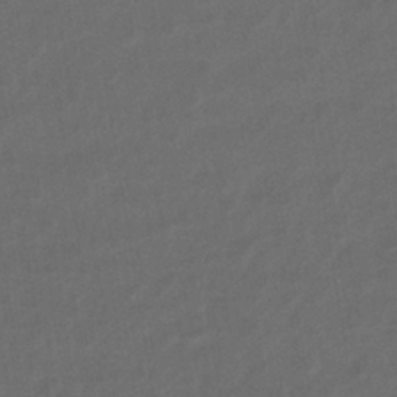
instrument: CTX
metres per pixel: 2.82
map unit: lHb
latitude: -39.2187
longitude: 69.1809
